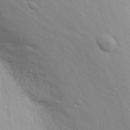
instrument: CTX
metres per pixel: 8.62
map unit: Nhu
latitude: 20.8191
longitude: -73.4427
